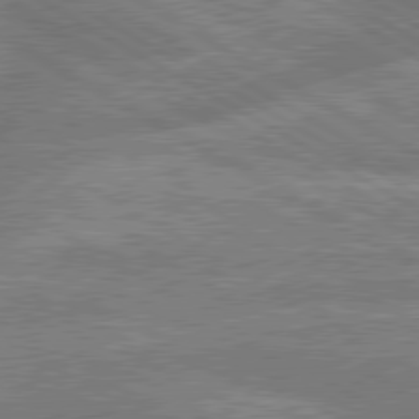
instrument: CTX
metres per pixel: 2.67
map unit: lApd
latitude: 79.8206
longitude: -134.3467
